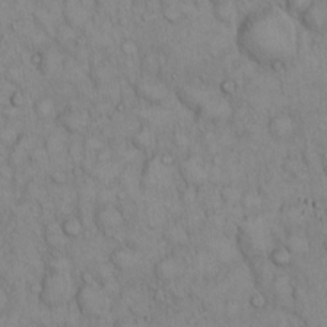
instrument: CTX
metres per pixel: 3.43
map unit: Hto
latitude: 12.7435
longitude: -57.9150
